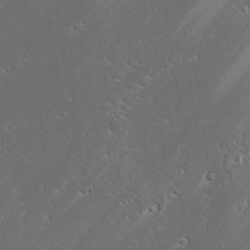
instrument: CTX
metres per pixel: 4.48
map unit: lAvf
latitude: 25.8583
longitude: -110.8002
